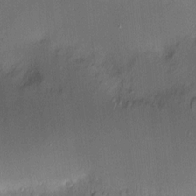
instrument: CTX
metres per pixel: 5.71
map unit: Nve
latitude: -8.4818
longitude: 175.1620
